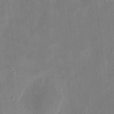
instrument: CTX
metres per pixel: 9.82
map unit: eHh
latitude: 8.0633
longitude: -73.6883
